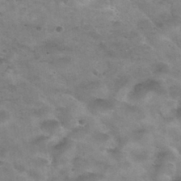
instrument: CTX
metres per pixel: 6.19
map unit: Hto
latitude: 30.2145
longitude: -46.5924
